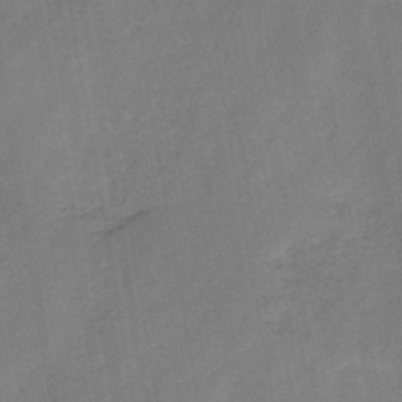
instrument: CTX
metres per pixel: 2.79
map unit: HNb
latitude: -44.2173
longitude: -39.9339
